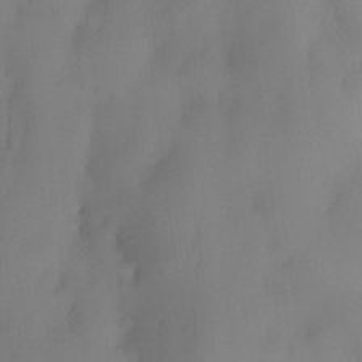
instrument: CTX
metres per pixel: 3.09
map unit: eHh
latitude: -23.3510
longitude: 15.5210
